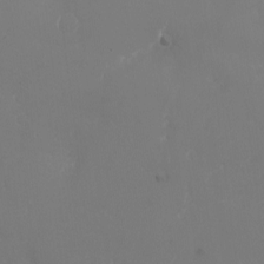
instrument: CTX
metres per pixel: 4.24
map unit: Nhu
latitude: -14.4062
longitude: -62.6869
